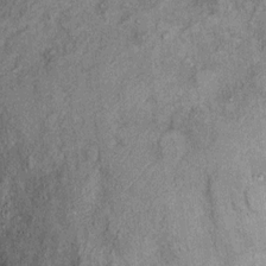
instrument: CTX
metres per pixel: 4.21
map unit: Ht
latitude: 11.4616
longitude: -39.8016
